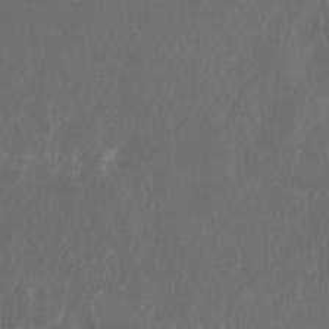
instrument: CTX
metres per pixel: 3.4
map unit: Nhu
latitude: 29.7638
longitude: -57.9717
